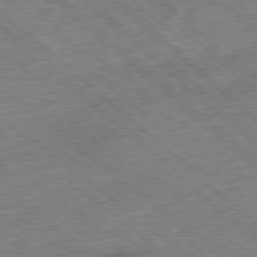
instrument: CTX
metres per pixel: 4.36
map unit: Ap
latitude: -78.7652
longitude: -49.8583
